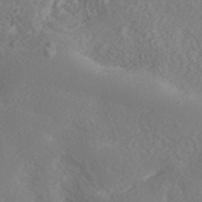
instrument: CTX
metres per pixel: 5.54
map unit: ANa
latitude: 43.8583
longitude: 44.8786
